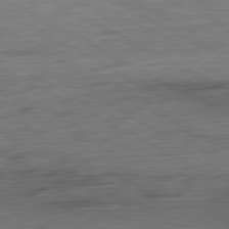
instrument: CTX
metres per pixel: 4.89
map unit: Ap
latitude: -81.3699
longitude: -77.8016
